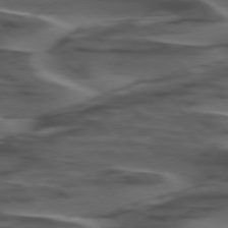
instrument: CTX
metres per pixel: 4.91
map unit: lApd
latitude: 75.3293
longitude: -69.8395
